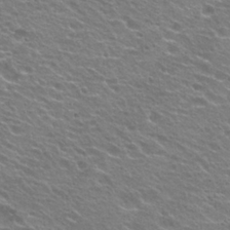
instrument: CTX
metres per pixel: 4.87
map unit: Hto
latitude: 24.6490
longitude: -30.7247
